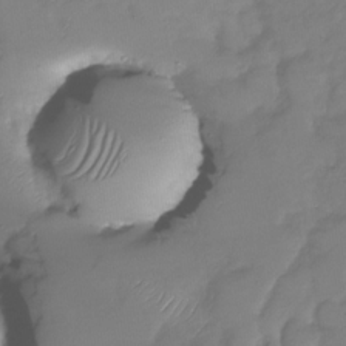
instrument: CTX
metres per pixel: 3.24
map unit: Nhu
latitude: -28.8408
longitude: -58.6491
